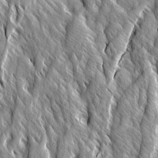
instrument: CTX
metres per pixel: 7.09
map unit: Ave
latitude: 14.5546
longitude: -133.7639
